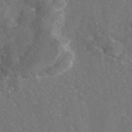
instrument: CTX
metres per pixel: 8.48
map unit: eAb
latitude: 46.3845
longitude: 112.0283
